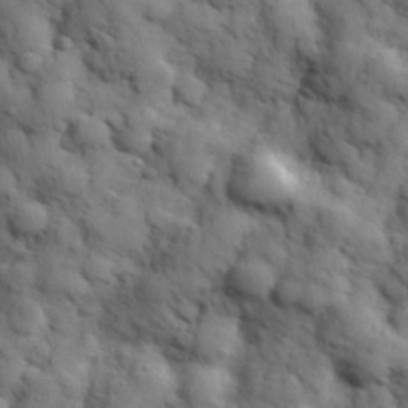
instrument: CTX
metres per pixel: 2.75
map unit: Hve
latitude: 31.8773
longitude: 150.7463
